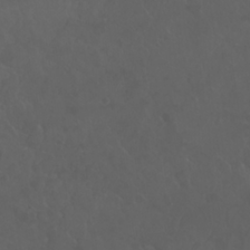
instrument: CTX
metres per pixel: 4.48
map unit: Nhu
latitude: 24.2522
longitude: -62.8191
